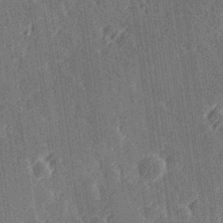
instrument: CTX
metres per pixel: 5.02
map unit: Hve
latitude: 27.2915
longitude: 145.4643
